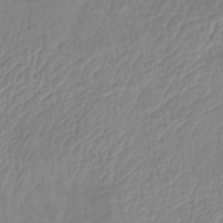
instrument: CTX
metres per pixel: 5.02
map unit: lHb
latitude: -41.2376
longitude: 76.5007
